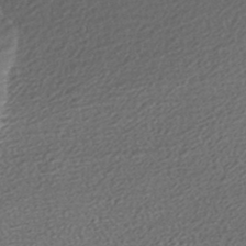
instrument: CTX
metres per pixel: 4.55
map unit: HNhu
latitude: -45.9367
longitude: 105.8800
